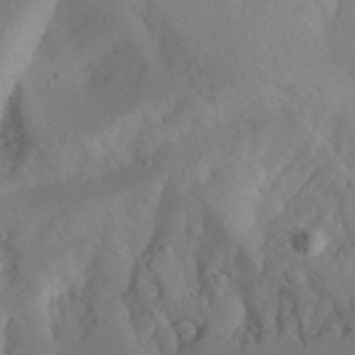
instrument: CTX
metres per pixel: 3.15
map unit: Aa
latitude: 24.1766
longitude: -131.4805
